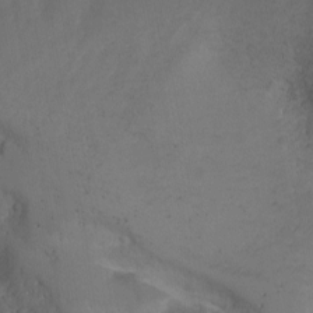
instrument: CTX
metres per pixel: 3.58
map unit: Nhu
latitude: -7.4454
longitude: -44.1389
